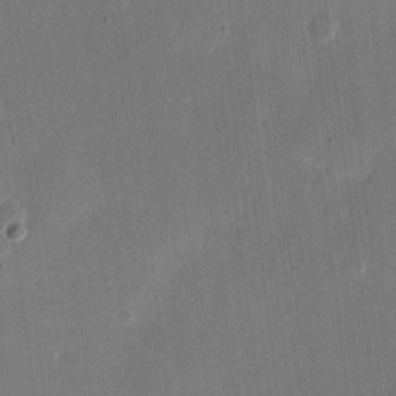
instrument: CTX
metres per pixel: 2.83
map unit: eHh
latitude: 10.2523
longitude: -68.8947
